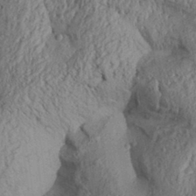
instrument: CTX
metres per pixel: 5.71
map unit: Aa
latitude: 30.8191
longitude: -137.4805
